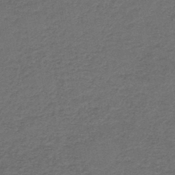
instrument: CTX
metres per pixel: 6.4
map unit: HNb
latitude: -43.9556
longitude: 49.9367
